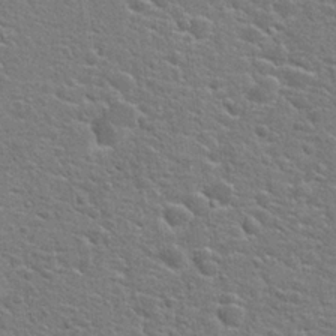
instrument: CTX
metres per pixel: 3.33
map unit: Hto
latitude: 22.1200
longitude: -44.1578
